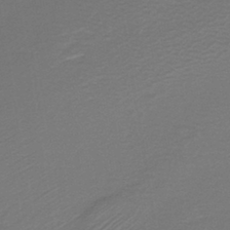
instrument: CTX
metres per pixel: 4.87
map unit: lHb
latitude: -39.7856
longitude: 71.8800
